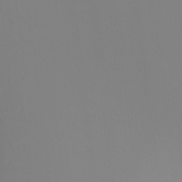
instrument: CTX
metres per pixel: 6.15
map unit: Ht
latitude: -16.3685
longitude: -47.9339
